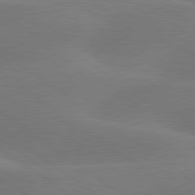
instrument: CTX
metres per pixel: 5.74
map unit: lApd
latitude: 79.9150
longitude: -89.5938
